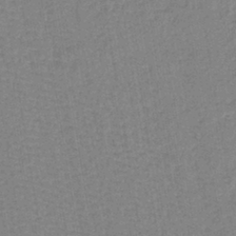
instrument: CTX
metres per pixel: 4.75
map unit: lHb
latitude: -40.7085
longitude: 60.5574
